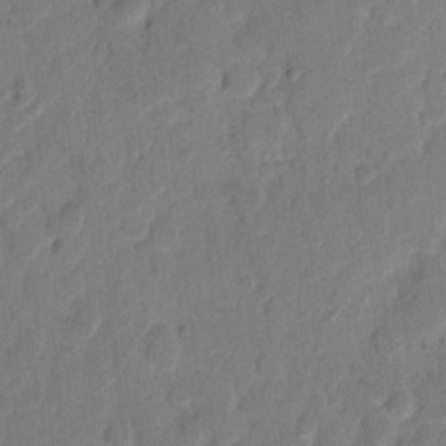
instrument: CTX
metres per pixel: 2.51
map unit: eHh
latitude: 9.0270
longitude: -64.9892
